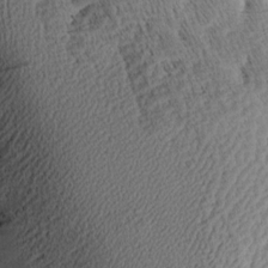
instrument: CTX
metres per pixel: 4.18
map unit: Aa
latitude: 8.3090
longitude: -140.0444
